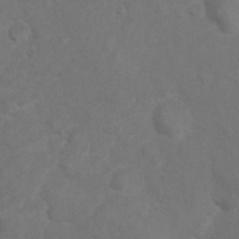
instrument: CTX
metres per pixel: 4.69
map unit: Nhu
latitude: 8.7813
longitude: -24.6301
